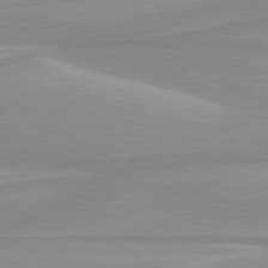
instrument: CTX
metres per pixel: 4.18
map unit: lApd
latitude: 80.1767
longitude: 171.7856
